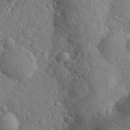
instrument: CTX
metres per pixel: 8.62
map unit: lHvf
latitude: 33.6883
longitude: -83.2159
